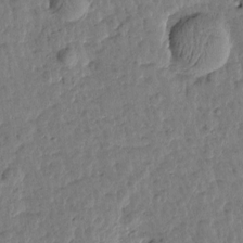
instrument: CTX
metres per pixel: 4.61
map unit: Htu
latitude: 0.6112
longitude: -179.8395
